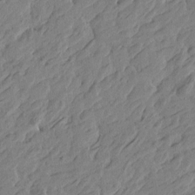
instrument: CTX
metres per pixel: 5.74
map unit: Htu
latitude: -5.5210
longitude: -179.0459
